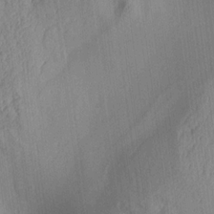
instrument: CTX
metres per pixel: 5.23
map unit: Aa
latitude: 15.1970
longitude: -146.8380
